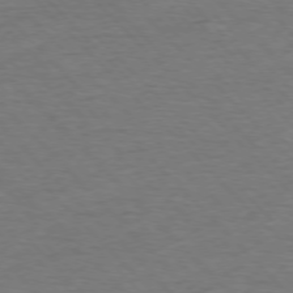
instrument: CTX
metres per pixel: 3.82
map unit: Ap
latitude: -76.9542
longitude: -95.0081
